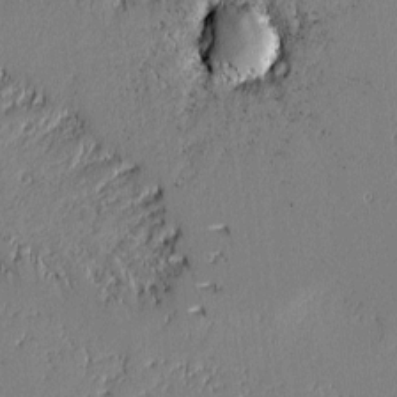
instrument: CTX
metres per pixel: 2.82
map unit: lAvf
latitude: -0.9542
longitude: -107.0081
